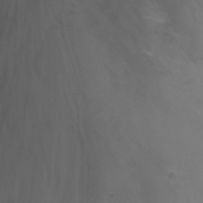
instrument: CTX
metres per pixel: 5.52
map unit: Nhu
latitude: -11.8422
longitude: -74.5924
